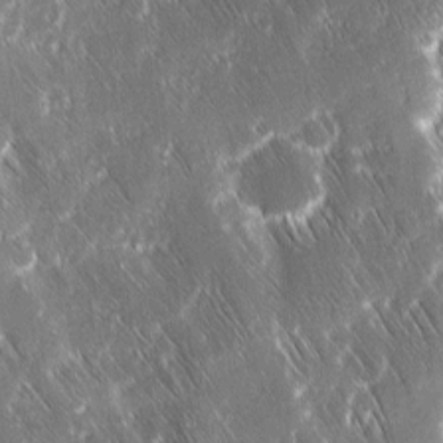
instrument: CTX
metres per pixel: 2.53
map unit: Ave
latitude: 9.0836
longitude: -104.8002
